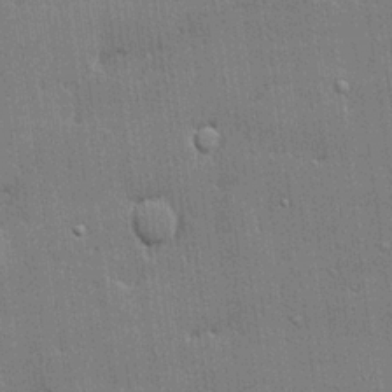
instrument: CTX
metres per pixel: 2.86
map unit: lHvf
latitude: 21.3293
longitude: 142.9163
